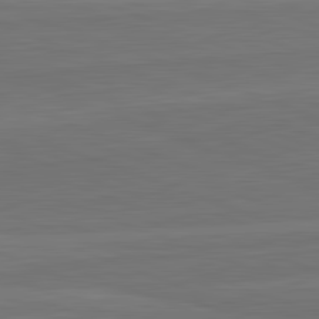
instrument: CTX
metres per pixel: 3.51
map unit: lApd
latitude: 82.6301
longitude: 165.5399
